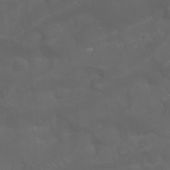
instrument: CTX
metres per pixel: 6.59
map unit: Nhu
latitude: 23.7072
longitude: -61.2348
